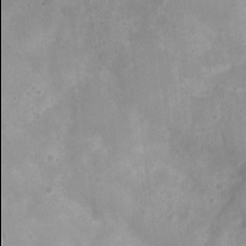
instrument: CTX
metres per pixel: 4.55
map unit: Nhu
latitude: 6.0822
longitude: -17.9906
